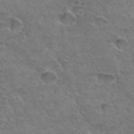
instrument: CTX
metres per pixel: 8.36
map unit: Hto
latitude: 33.3671
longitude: -46.1578
